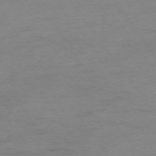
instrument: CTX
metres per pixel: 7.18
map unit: Ap
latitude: -74.8219
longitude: -85.3671
